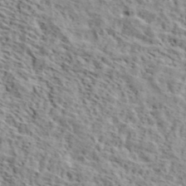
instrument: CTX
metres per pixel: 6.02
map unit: lHvf
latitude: 40.1010
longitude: -86.8947
